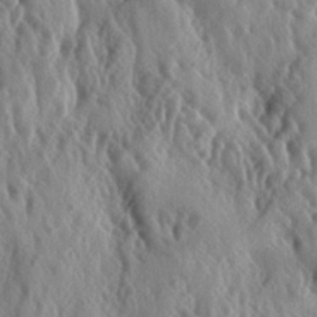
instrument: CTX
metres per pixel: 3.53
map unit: lAa
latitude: -5.3509
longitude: -125.1214
